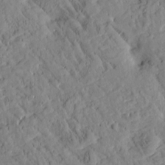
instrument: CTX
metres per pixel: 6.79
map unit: Htu
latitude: -2.6707
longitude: 174.4817
